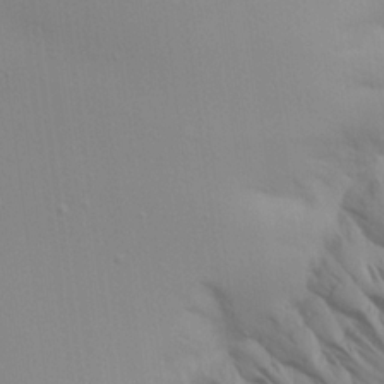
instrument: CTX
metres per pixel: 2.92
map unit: Aa
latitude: 20.6491
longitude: -143.2348
